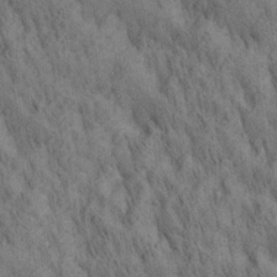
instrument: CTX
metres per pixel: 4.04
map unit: lAa
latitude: 21.7261
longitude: -138.5168
